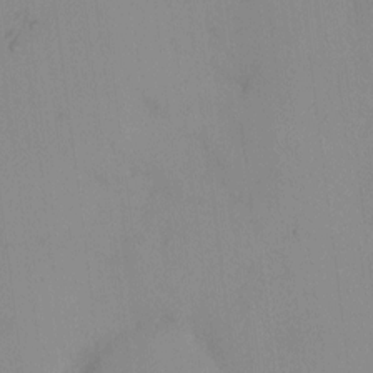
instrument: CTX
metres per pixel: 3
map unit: eHh
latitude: -0.3873
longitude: 17.4644
